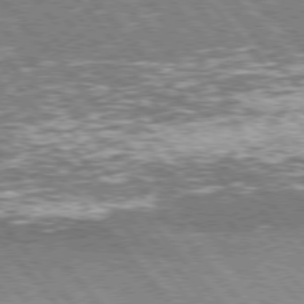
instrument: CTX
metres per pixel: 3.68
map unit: Hpe
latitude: 75.8017
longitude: -140.2711
